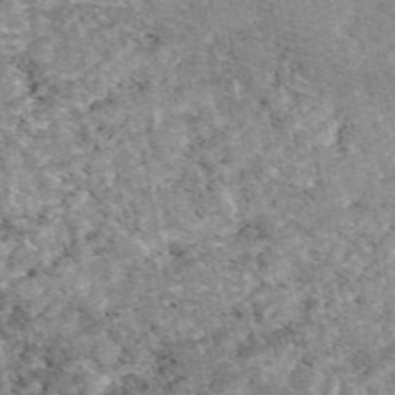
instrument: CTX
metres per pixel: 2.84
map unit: eAb
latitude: 48.7435
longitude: 108.0661
